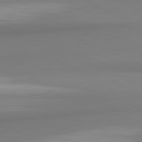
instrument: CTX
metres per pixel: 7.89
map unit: lApd
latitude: 82.2900
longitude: 170.7085
